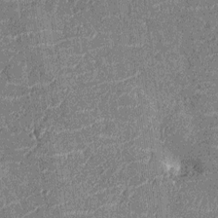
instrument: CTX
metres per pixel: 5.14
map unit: Nhu
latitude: -12.1228
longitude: -22.0444
